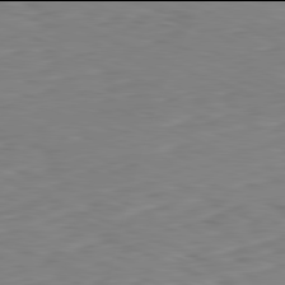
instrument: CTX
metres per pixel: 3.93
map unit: Ap
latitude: -82.0094
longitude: -68.8569
